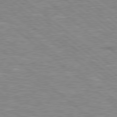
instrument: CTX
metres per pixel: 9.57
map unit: Hpe
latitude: 78.4223
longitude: 179.3131
